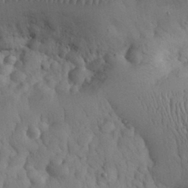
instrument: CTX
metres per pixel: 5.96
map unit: eHh
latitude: 30.7247
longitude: -68.0255
